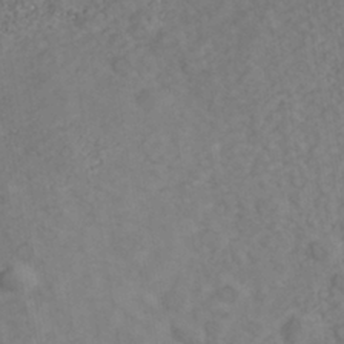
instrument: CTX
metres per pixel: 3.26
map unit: Nhe
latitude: -40.2928
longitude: -100.1389
